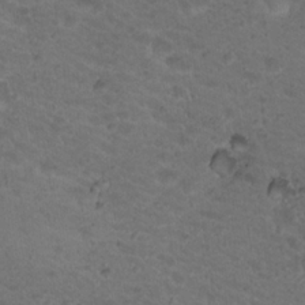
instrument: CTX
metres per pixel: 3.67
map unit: Nhu
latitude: 18.4034
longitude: -33.0270
